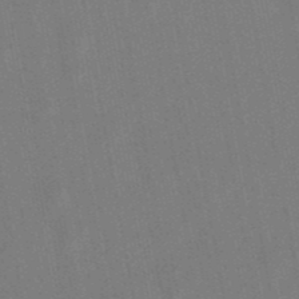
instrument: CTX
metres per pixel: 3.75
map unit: lHb
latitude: -49.0109
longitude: 73.4643
